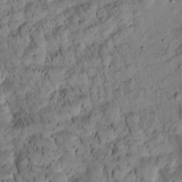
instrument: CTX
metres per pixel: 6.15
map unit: Htu
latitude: -3.3131
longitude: 171.6155
